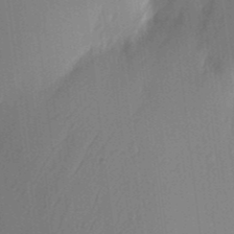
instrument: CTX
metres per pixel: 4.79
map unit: eHh
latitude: 5.6505
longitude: -73.7450
